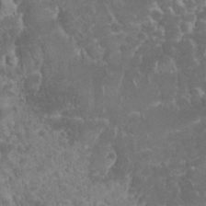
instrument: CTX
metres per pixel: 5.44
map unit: eHh
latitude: 32.7057
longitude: -64.3089
